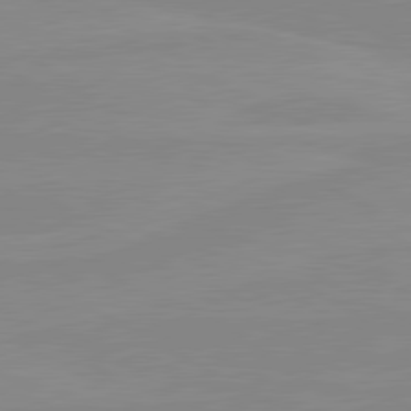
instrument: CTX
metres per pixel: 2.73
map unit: lApd
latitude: 80.5735
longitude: -176.2522
